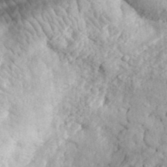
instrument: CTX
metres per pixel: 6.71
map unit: eHh
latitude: 35.1025
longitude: -78.8191
